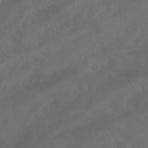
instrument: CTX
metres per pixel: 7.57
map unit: Nhu
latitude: 24.8757
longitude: -62.7624
